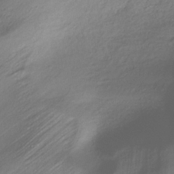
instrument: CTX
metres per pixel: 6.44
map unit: ANa
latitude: -37.3887
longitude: 94.7274
